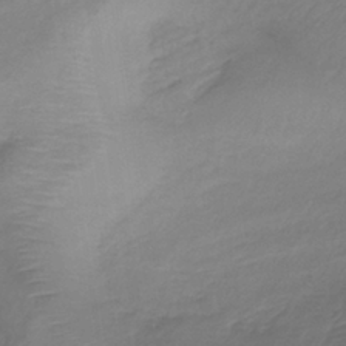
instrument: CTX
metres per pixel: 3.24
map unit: lHb
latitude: -37.4643
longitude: 73.6533
